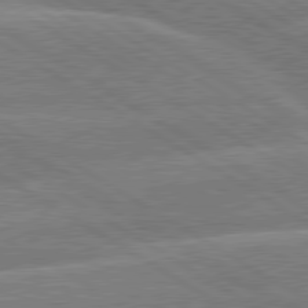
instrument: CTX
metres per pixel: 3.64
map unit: lApd
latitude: 79.8584
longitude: -133.4804
